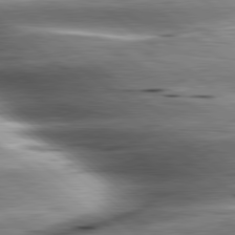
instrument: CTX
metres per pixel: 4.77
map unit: lApd
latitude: 80.5924
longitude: -143.7828
